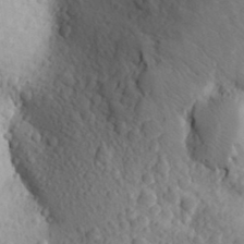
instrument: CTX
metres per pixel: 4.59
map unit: Aa
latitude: 27.0648
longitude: -149.1592
